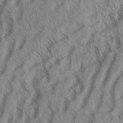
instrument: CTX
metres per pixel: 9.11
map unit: eHh
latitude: 34.0444
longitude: -139.6316
